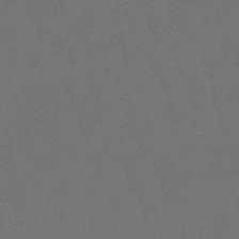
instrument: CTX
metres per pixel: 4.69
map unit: eHb
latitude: -50.3684
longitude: 78.9163
